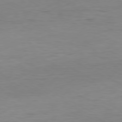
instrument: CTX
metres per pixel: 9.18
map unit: Ap
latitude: -80.2740
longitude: -83.1214
